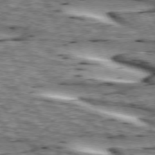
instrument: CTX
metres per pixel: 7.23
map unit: lApd
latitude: 73.5749
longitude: -54.6301
